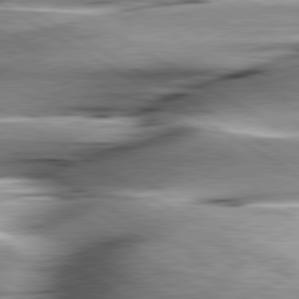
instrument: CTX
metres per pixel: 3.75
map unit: lApd
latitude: 79.9906
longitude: -156.6490
